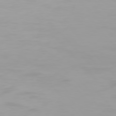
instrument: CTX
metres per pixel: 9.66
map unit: Hpe
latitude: 76.1577
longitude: -142.1767
